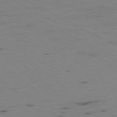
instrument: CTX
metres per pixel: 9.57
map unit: Ap
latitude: -77.8422
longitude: -74.8569
